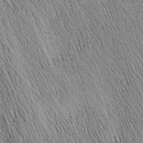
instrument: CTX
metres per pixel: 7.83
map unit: Nhu
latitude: -4.1983
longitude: -150.0444
